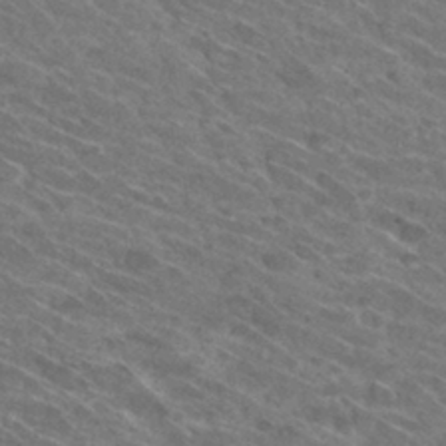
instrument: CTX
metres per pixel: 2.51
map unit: Hto
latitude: 30.7813
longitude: -45.9717
